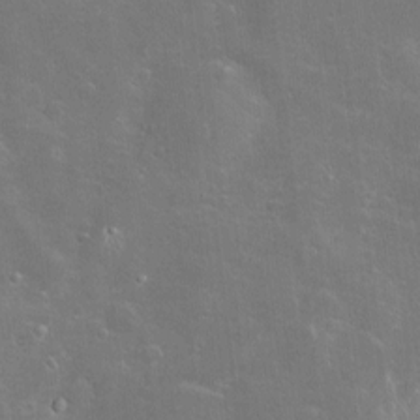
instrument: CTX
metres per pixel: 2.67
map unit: Hve
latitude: -10.8975
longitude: 175.2187
